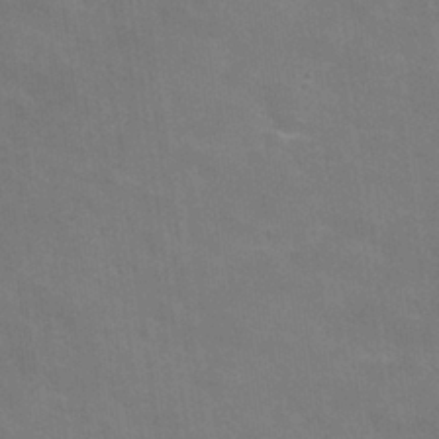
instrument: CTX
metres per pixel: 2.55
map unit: Nhu
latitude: 27.2537
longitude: -55.8394
